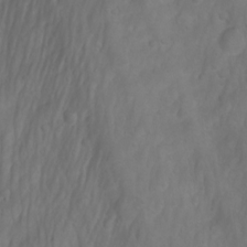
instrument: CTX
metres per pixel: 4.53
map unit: Aa
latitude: -3.9745
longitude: -71.5938
